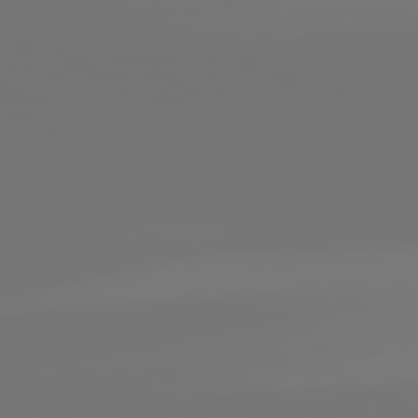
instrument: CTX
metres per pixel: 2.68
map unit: lApd
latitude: 81.9717
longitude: -154.2711
